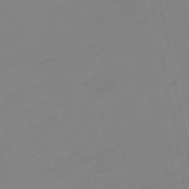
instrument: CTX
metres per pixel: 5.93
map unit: eHb
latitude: -49.3321
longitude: 84.7274
